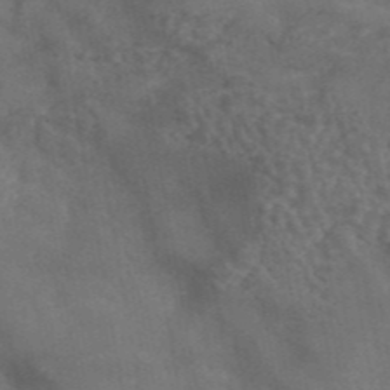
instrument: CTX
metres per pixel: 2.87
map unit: ANa
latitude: 45.4237
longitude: 27.0297
